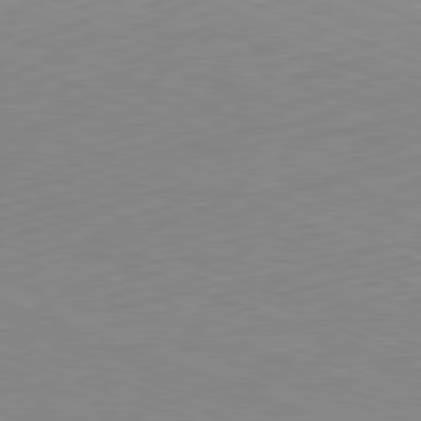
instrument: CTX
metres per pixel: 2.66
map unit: Hpe
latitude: -82.1228
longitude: 15.5399
